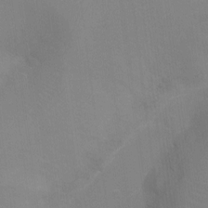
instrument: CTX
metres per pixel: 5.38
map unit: Ht
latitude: -16.2173
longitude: -40.6301
